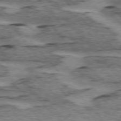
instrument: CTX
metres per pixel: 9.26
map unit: lApd
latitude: 75.6505
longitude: -77.6505
